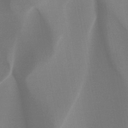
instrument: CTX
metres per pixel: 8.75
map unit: HNb
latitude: -44.5007
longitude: -44.6679
